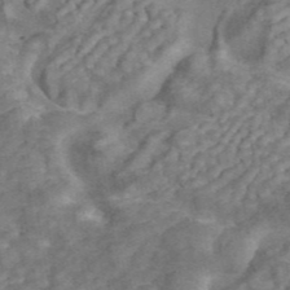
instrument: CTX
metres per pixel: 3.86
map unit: ANa
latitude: 45.1781
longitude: 26.4440
